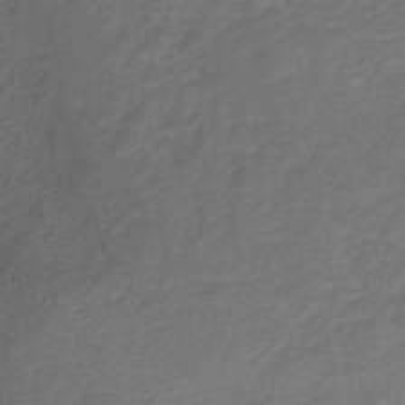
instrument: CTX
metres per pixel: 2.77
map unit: eHh
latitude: -44.1795
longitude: -30.0444
